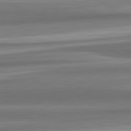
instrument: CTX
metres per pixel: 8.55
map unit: lApd
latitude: 82.4412
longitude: 179.3698
